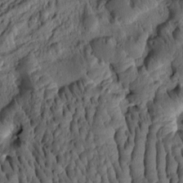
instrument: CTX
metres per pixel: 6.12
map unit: eHh
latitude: -0.8219
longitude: 15.7856
